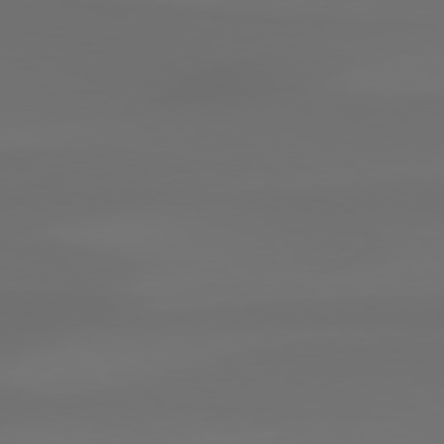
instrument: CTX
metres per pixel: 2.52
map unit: Hpe
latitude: 76.9513
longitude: -132.9514
